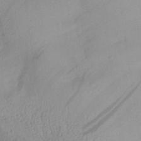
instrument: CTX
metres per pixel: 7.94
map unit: Aa
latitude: 28.5546
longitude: -133.7261
